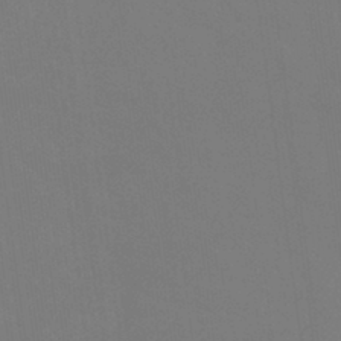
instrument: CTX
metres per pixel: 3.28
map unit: eHb
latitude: -38.5574
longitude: 75.1432
